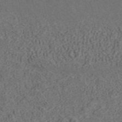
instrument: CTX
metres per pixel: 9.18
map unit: ANa
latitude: 42.4223
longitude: 30.3495
